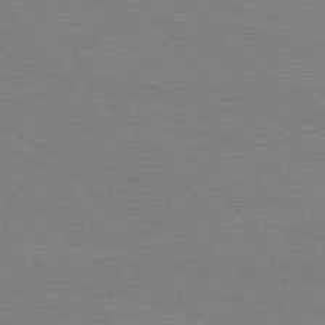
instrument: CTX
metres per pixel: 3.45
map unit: Hpe
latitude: 75.4804
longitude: -151.0836
